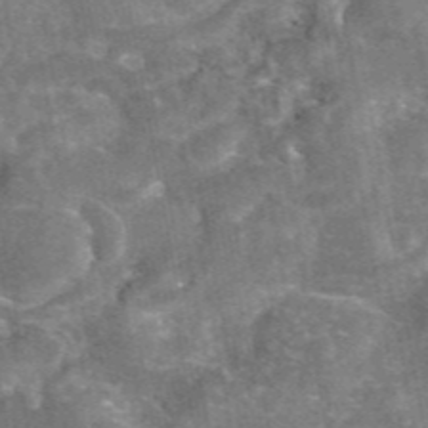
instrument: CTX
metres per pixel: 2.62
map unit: eAb
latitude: 46.3657
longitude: 120.8786
